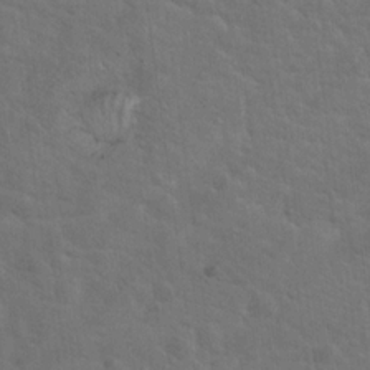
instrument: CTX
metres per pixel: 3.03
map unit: Hto
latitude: 19.4993
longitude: -54.2900
